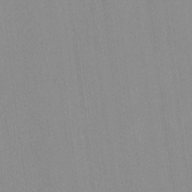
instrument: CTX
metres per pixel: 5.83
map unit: lHvf
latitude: -13.6722
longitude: -103.2537
